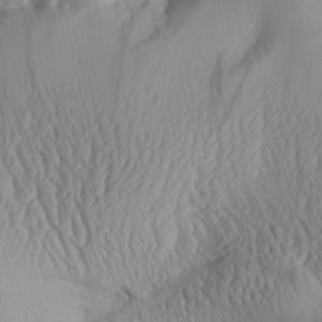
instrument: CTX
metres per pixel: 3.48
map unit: Aa
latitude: 30.4601
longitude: -133.5938
